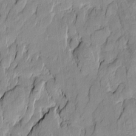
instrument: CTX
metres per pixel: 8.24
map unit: Htu
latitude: -9.7478
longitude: 176.5574
